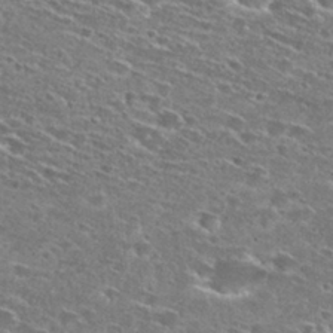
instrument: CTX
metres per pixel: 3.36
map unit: Hto
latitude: 28.1200
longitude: -46.4223
